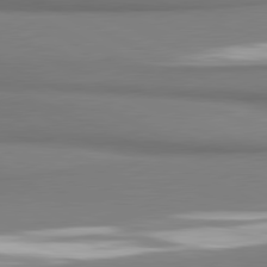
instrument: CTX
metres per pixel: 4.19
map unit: lApd
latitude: 81.1025
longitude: 176.6707
